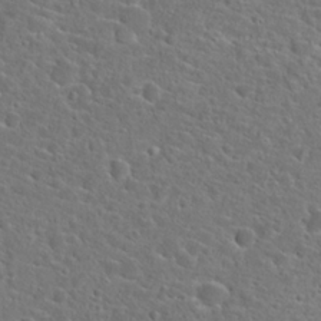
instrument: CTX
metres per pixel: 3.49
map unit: Hto
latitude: 23.2726
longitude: -45.1592
